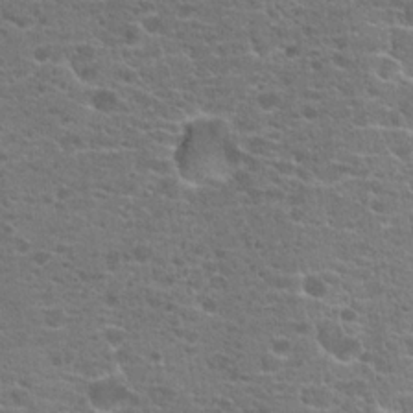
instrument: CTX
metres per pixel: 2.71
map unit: Hto
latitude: 18.8947
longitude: -41.3859
